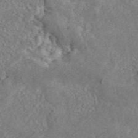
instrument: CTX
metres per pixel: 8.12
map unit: ANa
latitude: 45.6127
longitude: 27.5777
